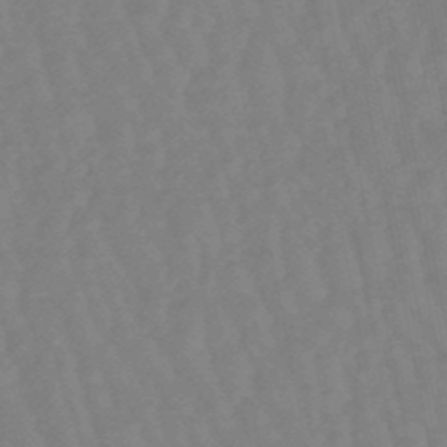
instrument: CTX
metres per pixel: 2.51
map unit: eHb
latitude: -49.2376
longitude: 77.4265
